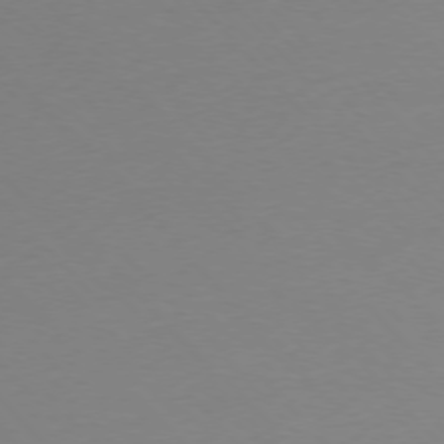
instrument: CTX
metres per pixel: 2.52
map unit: Ap
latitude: -76.7463
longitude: -71.6883
